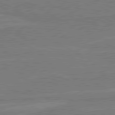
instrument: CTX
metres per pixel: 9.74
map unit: lApd
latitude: 80.7624
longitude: 168.5951
